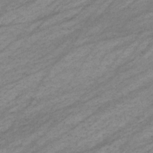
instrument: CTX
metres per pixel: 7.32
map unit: eHb
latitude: -33.6722
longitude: 70.8408
